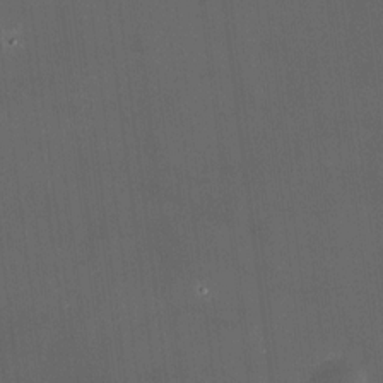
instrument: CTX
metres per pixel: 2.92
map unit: HNhu
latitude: 10.9892
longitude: 10.5196
